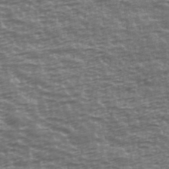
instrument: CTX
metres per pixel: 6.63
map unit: Ave
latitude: 40.6868
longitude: -114.3656
